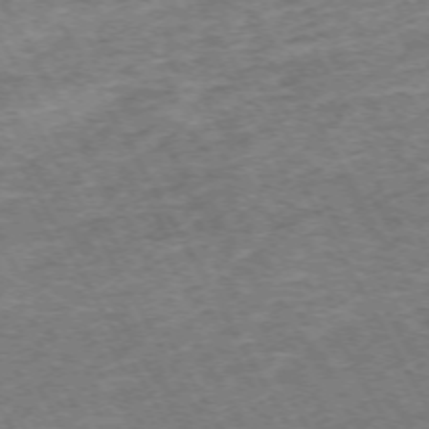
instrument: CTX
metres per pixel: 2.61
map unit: Hpe
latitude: -71.9178
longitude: 10.2740
